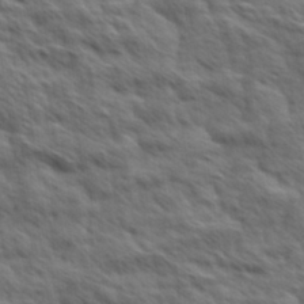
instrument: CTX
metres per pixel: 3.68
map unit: Hve
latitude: 31.5938
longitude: 149.5210
